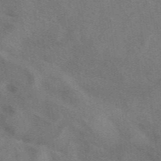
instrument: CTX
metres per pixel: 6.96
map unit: eAb
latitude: 41.6504
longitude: 109.3887
